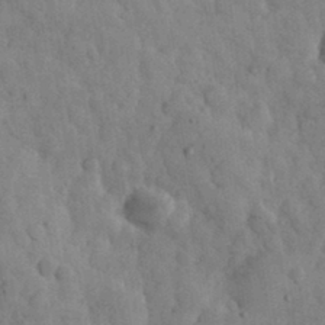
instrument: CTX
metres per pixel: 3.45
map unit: eHh
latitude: 32.4790
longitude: -69.0459
